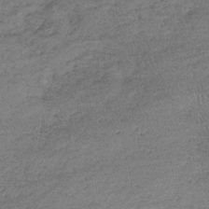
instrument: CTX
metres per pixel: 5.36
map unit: lHb
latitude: -39.5966
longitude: 67.9745
